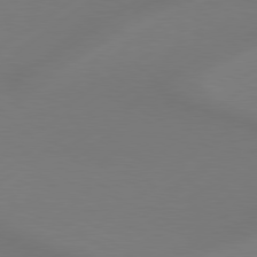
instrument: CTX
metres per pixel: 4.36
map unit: Hpe
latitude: 79.0081
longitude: -131.1026
